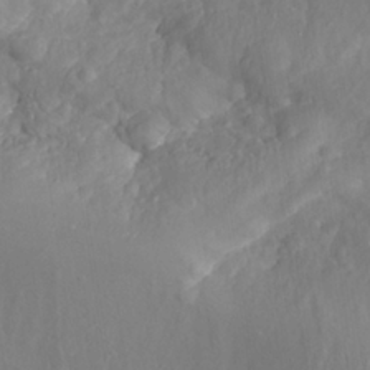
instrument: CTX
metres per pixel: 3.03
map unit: Nhe
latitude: -36.9352
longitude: 138.3495
